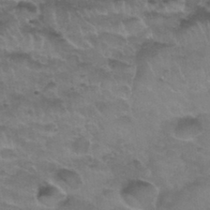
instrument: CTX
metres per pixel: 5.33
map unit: Nhu
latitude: 31.6883
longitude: -52.5168
